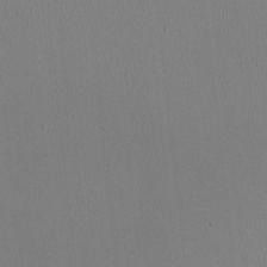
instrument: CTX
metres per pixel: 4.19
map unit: HNhu
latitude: -1.5588
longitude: -0.6301
